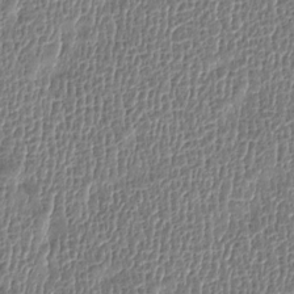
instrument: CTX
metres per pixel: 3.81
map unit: Htu
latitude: -4.3117
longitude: 176.3684
